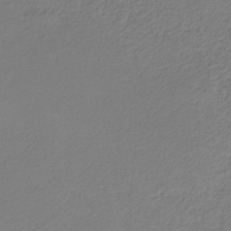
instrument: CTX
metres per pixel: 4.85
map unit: HNb
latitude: -34.5385
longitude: 60.7652
